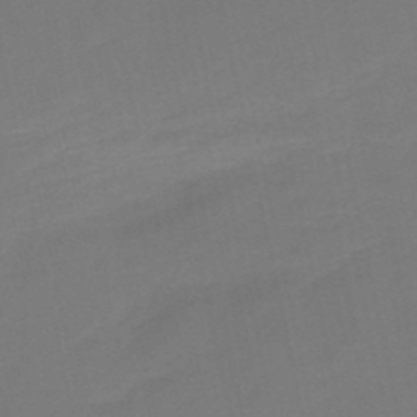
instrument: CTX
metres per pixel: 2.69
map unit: HNb
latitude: -51.8044
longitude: -46.5735
